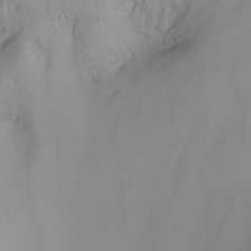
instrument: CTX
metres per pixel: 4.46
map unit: Nhu
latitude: -8.7652
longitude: -79.5560
